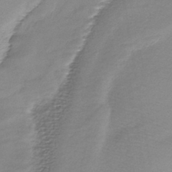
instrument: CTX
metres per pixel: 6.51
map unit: HNhu
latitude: -43.7855
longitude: 101.2942
